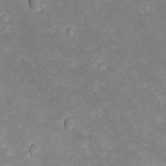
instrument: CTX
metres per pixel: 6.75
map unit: lAvf
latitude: -8.8408
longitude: -119.7638
